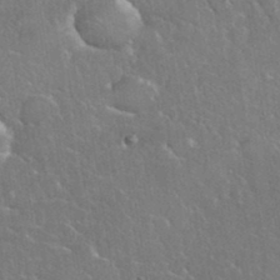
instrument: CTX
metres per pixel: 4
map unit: eHh
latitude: 37.1214
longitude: -61.7071
